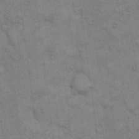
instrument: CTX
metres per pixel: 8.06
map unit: Hto
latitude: 13.6127
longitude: -60.7435
